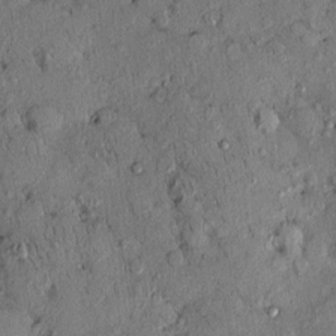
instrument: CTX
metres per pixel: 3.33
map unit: eHh
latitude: 0.2900
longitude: 15.3699
